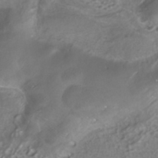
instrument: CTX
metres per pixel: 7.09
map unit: ANa
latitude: -37.4265
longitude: 95.1431
